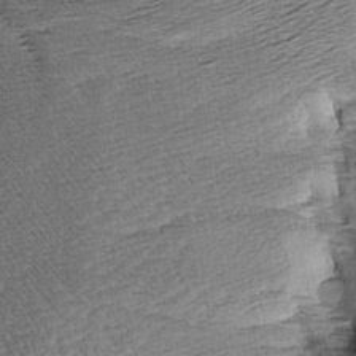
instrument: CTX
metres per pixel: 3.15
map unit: Aa
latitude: 8.1578
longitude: -140.8758
